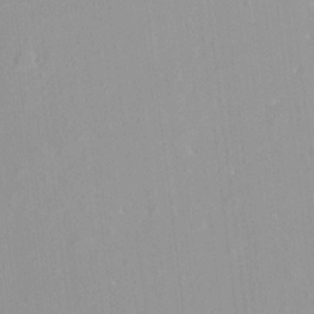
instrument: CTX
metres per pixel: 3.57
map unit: Hto
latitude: -8.3306
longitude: -41.9528
